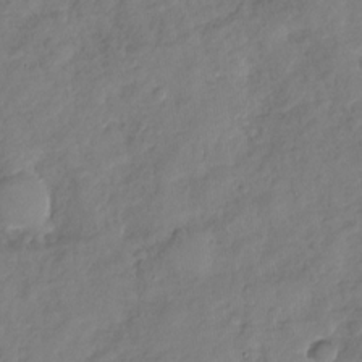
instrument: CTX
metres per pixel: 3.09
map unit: Nhu
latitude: -31.5399
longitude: -61.7260
